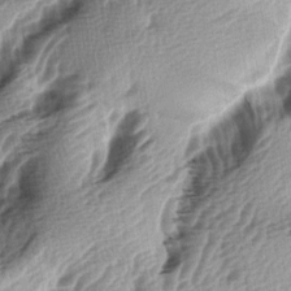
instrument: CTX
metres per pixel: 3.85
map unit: lAa
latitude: -5.3698
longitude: -123.9339
